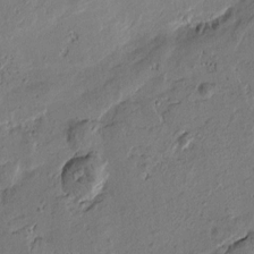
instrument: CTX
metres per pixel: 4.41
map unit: Htu
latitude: -3.7855
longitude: -177.0836
